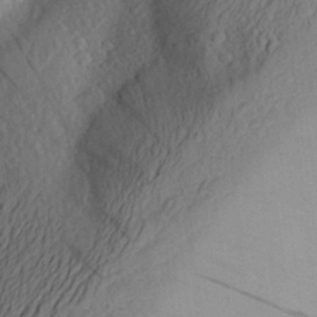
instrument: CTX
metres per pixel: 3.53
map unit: Aa
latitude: 26.2334
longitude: -146.0444
